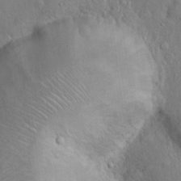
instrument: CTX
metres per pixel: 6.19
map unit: Nhu
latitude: 11.5938
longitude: -26.9325
